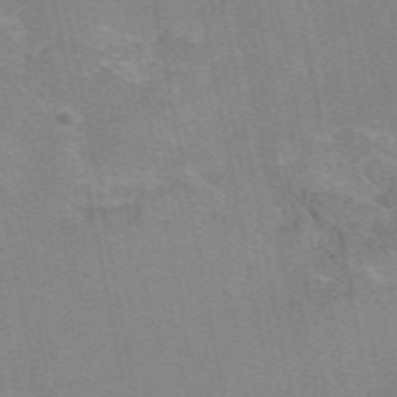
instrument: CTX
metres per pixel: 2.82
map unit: eAb
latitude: 49.5371
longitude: 105.2376
